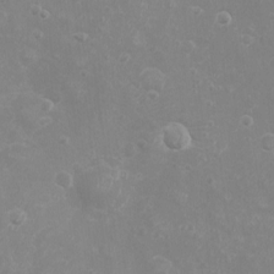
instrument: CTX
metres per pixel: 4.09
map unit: eHh
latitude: -4.1983
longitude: -74.7246
